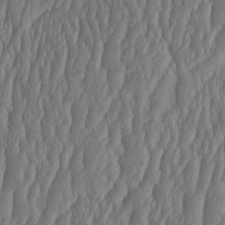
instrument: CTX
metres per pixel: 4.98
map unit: HNhu
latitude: -2.1605
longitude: 13.4077
